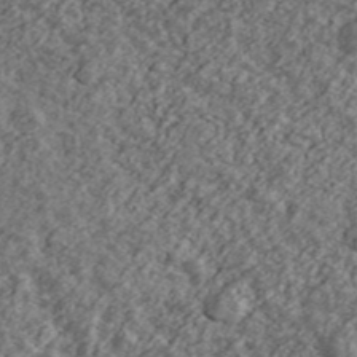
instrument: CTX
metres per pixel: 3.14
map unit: Ave
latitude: 43.4615
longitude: -111.4427
